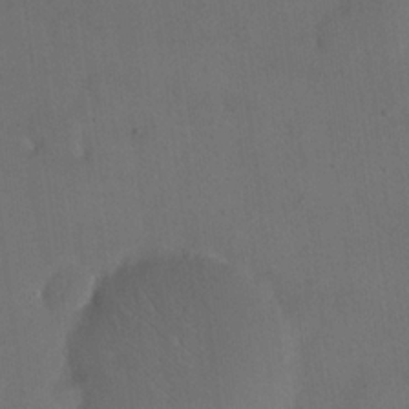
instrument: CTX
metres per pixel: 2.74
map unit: eHh
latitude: 19.1214
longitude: -65.1592
